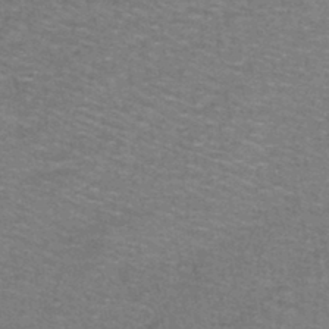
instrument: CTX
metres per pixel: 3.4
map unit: lHb
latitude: -43.1620
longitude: 54.7463
